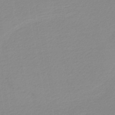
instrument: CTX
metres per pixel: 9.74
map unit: lHb
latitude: -46.4440
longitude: 57.2565
